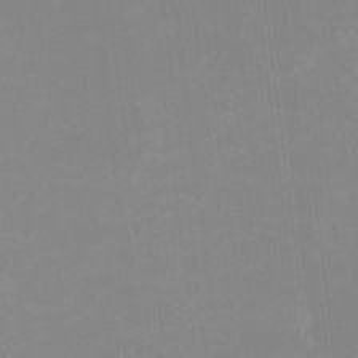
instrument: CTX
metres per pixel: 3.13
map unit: HNhu
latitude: -1.5966
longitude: -5.9717
